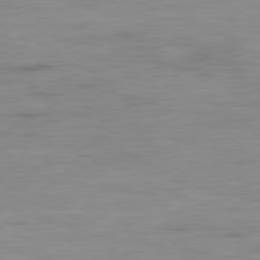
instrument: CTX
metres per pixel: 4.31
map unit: Ap
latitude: -79.5021
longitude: -77.6694
